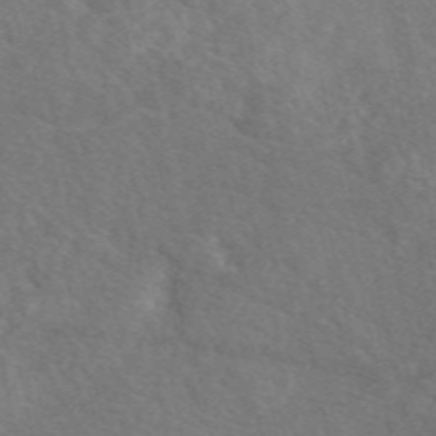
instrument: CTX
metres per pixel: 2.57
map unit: eAb
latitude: 49.3104
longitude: 118.1228
